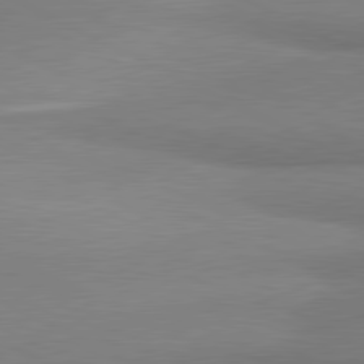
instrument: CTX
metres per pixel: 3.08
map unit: lApd
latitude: 80.7246
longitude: 166.7085
